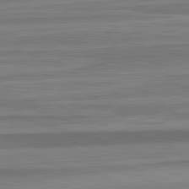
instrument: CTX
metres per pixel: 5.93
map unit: lApd
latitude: 82.8002
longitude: 178.5573
